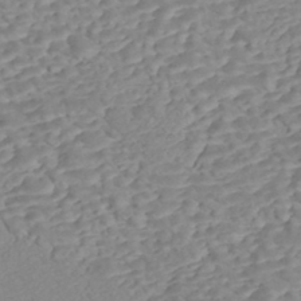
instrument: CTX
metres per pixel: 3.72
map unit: Nhe
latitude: -47.3887
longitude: -171.9717
